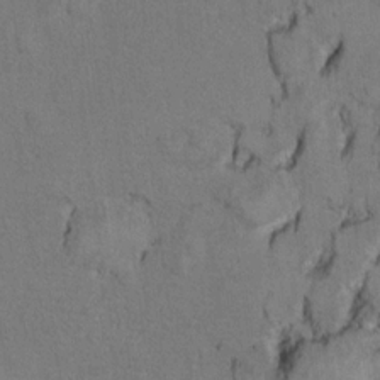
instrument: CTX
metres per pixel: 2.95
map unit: Ht
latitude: 9.5182
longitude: -32.4034
